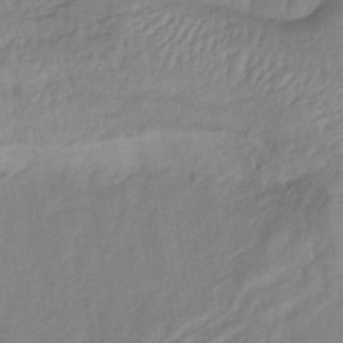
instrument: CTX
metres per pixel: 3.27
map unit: lHb
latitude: -41.3509
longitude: 78.1794
